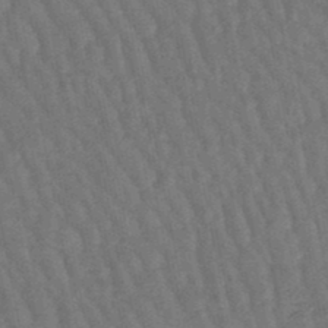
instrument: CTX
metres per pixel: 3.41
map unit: lHb
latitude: -47.1053
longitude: 76.9731
